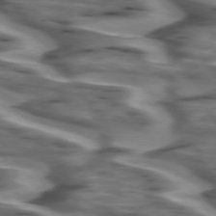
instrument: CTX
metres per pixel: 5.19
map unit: lApd
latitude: 74.7813
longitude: -58.1011
